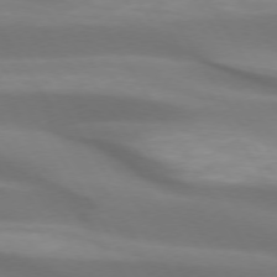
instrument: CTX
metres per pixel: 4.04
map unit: lApd
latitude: 73.9528
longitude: -50.1955
